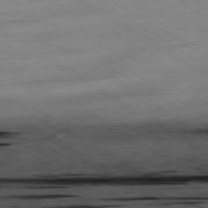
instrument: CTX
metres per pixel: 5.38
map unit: Hpe
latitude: -78.9730
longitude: -20.8380
